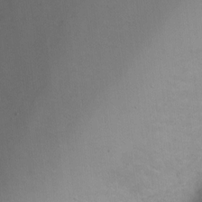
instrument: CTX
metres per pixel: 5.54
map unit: Ht
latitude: 0.3656
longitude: -38.4979
